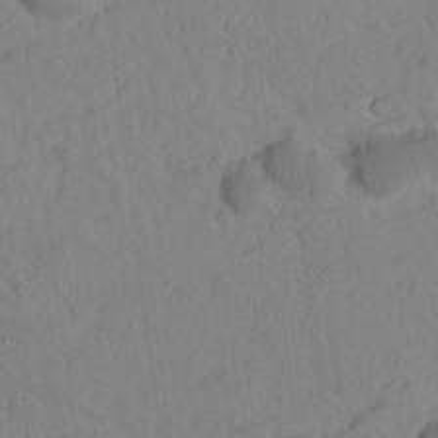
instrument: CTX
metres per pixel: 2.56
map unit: Htu
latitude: -2.1416
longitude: 172.6896
